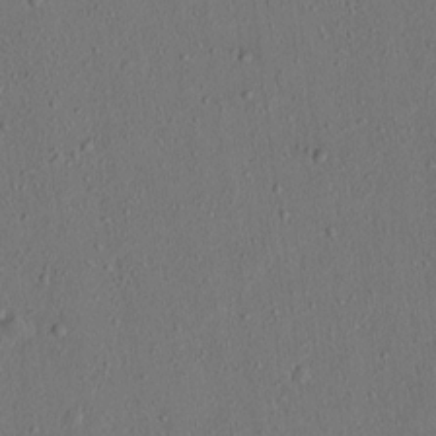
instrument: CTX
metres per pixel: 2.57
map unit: lAvf
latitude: 7.8583
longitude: 168.2928
